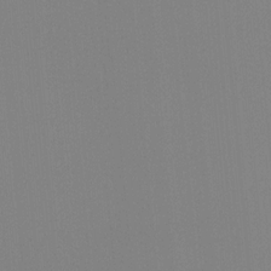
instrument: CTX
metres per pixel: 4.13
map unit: Ave
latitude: 3.1025
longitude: -112.7246
